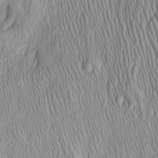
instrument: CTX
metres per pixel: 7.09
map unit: Htu
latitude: -5.5210
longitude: 153.0297
